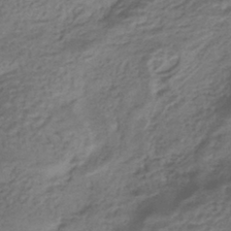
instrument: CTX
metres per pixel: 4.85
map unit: HNhu
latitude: -43.0486
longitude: 103.0298
